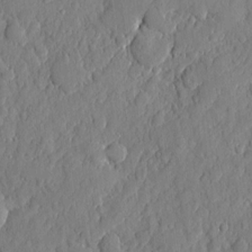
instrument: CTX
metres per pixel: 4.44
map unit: eHh
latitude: 6.7624
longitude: -73.5372
